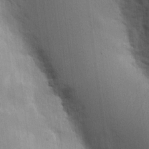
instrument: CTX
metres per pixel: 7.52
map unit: eHh
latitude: 7.8961
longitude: -72.3846
